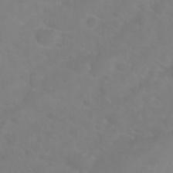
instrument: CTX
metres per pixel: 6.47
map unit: Nhu
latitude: 27.0648
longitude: -55.2726
